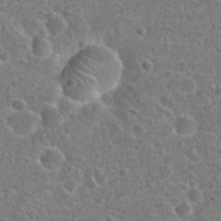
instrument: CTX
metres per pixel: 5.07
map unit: Hto
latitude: 22.2900
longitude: -47.8773
